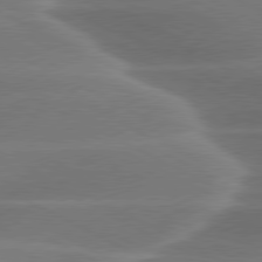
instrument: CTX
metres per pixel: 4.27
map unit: lApd
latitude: 79.7450
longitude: -116.1389
